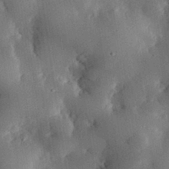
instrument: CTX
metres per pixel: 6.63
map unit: eHh
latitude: 30.5924
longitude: -80.4223
